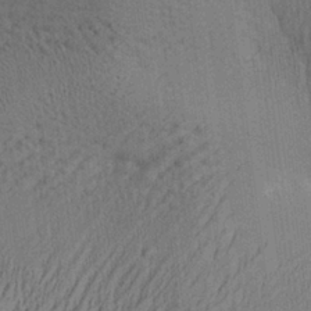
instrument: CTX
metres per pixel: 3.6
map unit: Aa
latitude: 27.9906
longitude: -137.8773
